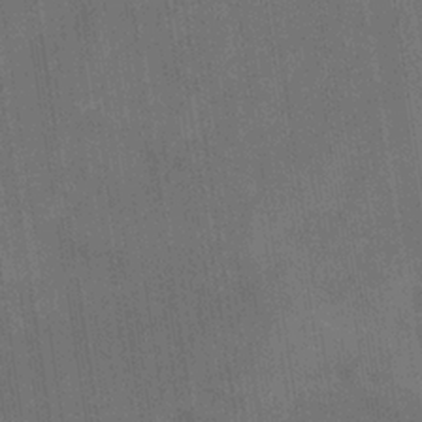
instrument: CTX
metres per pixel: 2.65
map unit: eHb
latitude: -34.2928
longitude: 73.8233
